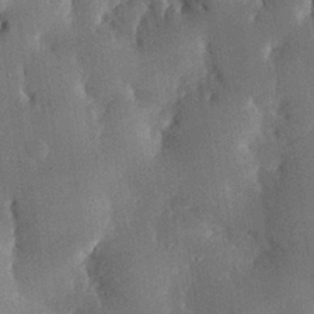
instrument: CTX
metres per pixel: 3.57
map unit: eHh
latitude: 30.1200
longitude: -80.1389
